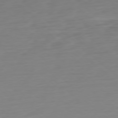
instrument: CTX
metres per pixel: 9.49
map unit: Ap
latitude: -78.5007
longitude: -77.3292
